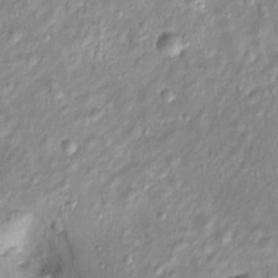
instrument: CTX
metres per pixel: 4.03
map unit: Htu
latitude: -5.1431
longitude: 157.7477
